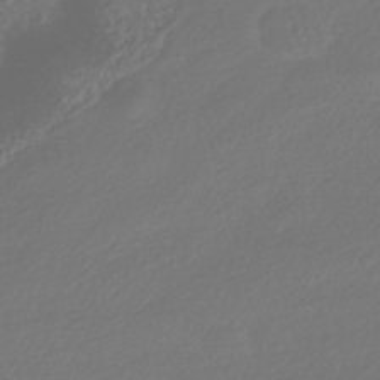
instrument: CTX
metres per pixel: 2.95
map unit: HNhu
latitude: -42.1605
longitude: 94.9541
